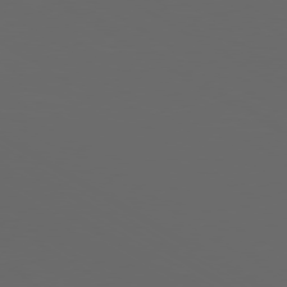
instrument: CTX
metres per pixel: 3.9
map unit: Ap
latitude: -80.1795
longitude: -94.1767
